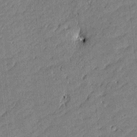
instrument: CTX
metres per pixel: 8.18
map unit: Htu
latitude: -5.9745
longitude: 177.2187
